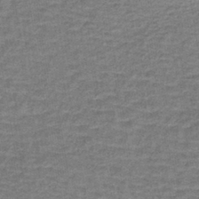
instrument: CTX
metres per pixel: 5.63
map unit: lHb
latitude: -40.6896
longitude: 59.3320
